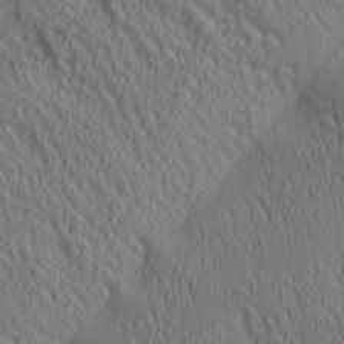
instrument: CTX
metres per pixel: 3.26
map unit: lAa
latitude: 5.4615
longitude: -117.1592
